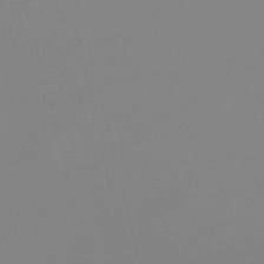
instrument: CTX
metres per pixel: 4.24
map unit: lHb
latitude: -49.1242
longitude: 68.1227
